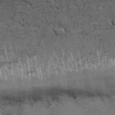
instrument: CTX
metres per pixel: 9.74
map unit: Nhu
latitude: 27.0459
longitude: -68.3090
